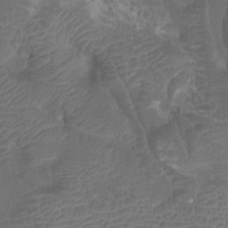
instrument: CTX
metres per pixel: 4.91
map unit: Nhu
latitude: -9.6155
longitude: -70.5168
